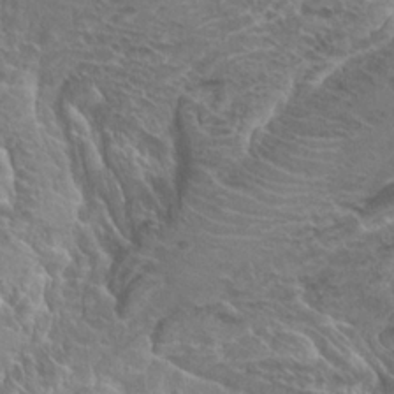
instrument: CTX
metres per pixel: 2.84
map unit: Hto
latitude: 23.3671
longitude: -39.9528
